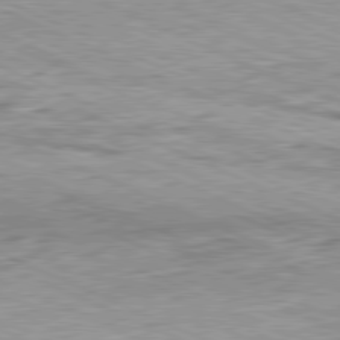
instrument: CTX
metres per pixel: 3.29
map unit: Hpe
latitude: -81.8800
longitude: 10.9164
